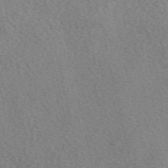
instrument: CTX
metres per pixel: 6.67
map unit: eAb
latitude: 49.9150
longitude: 111.9556
